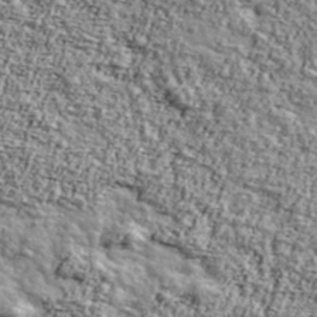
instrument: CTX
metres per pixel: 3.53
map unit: Ave
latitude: 42.8947
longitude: -111.0270
